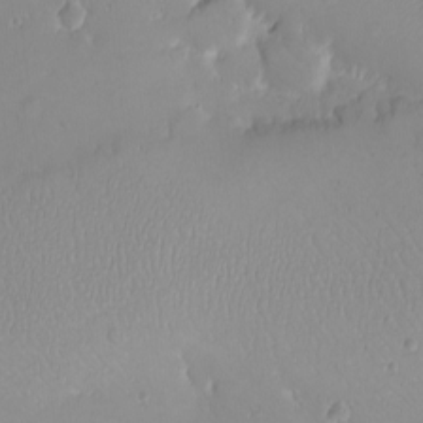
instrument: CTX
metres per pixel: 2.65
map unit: eHh
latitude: -9.3321
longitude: -68.7624
